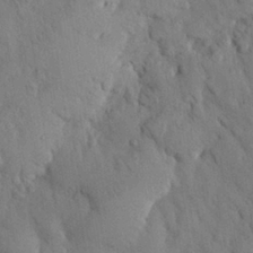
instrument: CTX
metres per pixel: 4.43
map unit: Nhu
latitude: 27.4427
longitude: -72.3846
